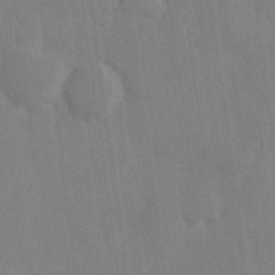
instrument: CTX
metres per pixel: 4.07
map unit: Hve
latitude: 26.5924
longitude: 150.9164
